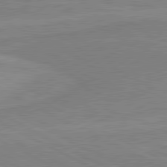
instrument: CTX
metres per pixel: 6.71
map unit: lApd
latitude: 80.7057
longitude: 170.0283
